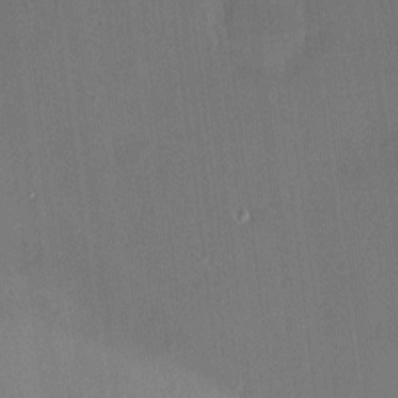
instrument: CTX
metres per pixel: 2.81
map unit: HNhu
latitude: 6.7057
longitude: 7.4265
